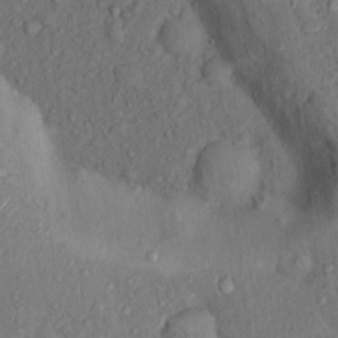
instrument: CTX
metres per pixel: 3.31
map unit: Hto
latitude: 15.4238
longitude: -30.8569
